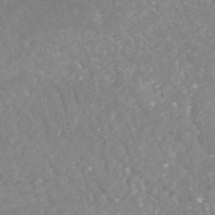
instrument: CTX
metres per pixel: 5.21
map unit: HNhu
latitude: -47.4076
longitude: 96.2551
